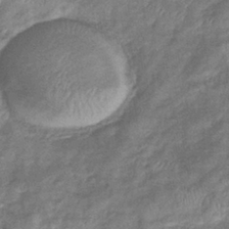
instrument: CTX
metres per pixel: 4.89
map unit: eHb
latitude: -38.8219
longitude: 78.0283
